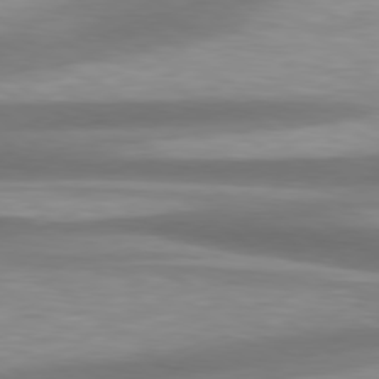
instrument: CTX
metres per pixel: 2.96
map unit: Hpe
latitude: 79.1403
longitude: -129.4237
